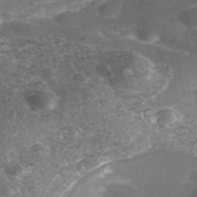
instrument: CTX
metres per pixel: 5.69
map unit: Nhe
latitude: -39.1998
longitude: -116.2145
